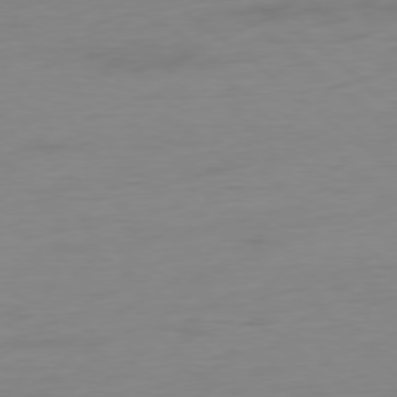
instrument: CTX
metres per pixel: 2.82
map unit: Ap
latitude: -78.6896
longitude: -59.4238
